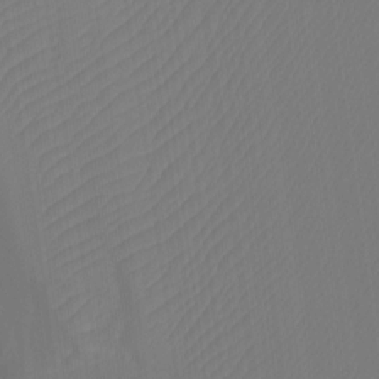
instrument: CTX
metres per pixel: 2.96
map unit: Htu
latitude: -12.5196
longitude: -46.4223
